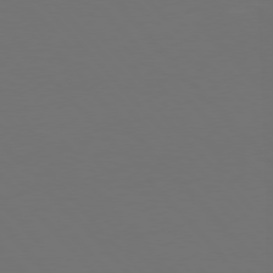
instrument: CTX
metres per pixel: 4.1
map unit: Hpe
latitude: 76.5168
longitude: -169.0648
